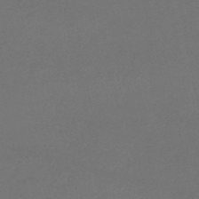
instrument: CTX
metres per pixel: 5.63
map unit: lHb
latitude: -46.8786
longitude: 68.8408
